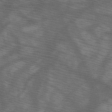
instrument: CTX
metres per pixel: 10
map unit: HNb
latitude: -48.5763
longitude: -40.6490
